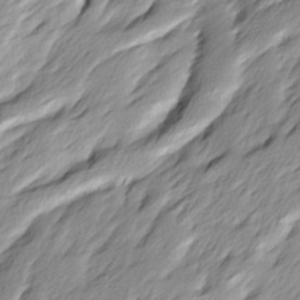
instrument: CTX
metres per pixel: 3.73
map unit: Ave
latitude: 15.3104
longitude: -135.9906
